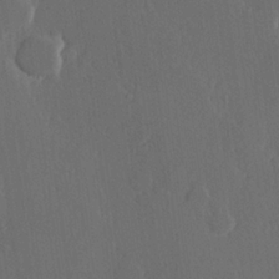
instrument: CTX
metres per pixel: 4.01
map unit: Hve
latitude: 22.4223
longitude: 146.8219
